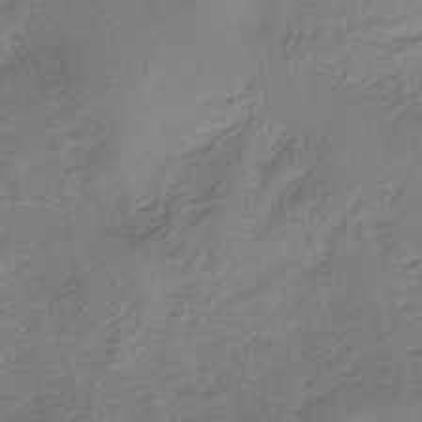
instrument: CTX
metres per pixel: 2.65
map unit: lHb
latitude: -35.6155
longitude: 62.5384
